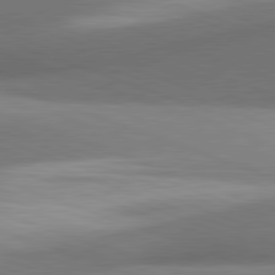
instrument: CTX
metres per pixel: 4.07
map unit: lApd
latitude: 81.3859
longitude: 140.0094
